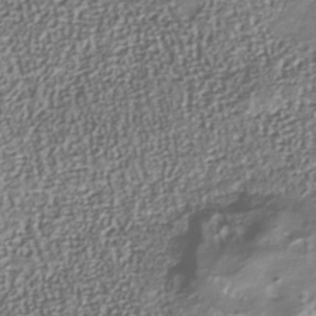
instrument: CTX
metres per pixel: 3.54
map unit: Nhu
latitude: -40.7652
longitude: -85.6694
